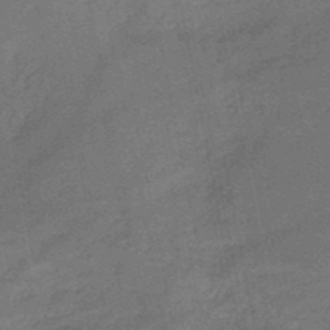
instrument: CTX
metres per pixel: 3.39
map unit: HNb
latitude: -51.1431
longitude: -40.6112
